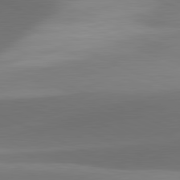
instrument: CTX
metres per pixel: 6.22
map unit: lApd
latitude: 81.4804
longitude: 130.2928
